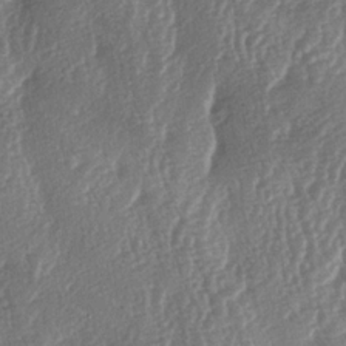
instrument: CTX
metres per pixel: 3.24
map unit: lAa
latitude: -5.5210
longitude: -130.0255
